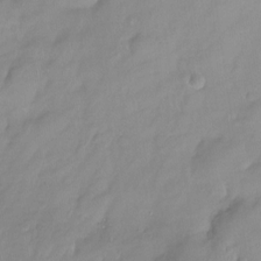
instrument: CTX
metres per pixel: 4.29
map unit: Ht
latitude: -14.2362
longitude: -51.2348
